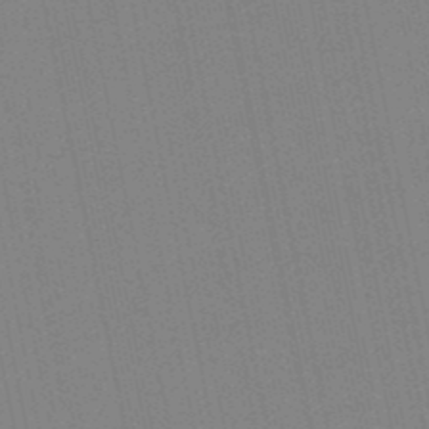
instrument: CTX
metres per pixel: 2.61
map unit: lHb
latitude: -49.2754
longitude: 80.4629
